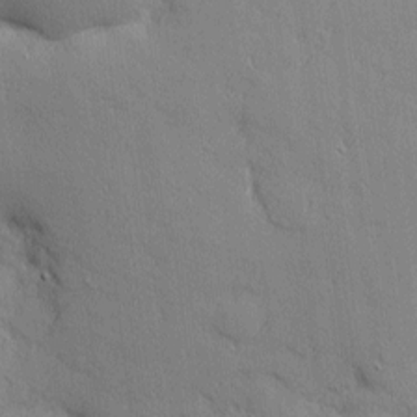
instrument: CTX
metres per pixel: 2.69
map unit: Nhu
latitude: 2.5168
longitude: -75.2159
